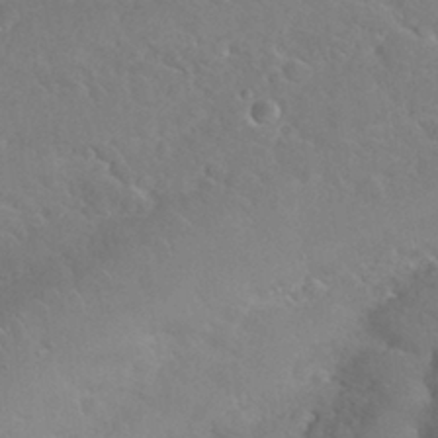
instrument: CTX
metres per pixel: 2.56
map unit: Nhu
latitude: 29.3859
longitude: -52.6113
